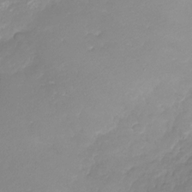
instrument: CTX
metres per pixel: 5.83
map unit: Nhu
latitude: -28.9164
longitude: -61.5560
